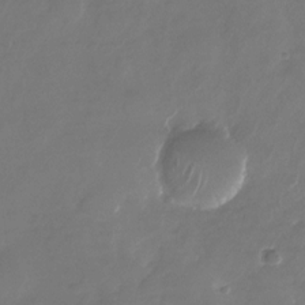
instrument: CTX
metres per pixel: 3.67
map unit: Nhu
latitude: -28.1984
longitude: -72.1200
